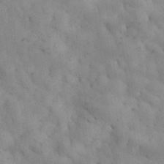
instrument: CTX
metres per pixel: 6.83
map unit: Nhu
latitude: 27.6316
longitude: -71.4615
